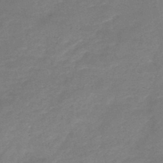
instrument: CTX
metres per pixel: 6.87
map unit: HNb
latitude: -48.6330
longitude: -39.2915
